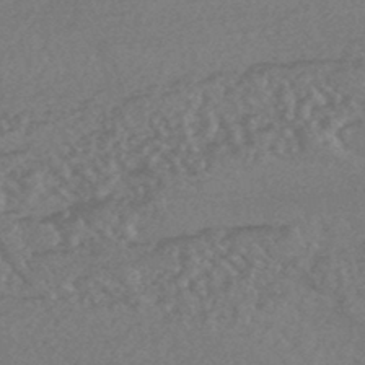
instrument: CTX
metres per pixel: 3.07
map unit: HNhu
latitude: -45.2187
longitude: 93.1998
